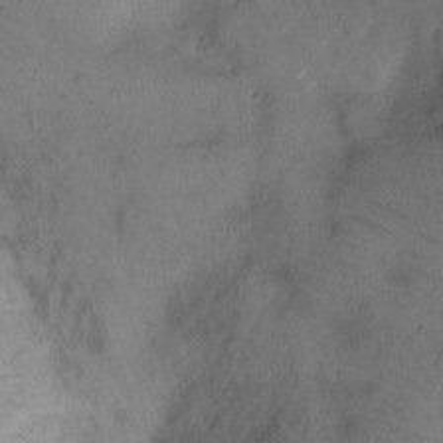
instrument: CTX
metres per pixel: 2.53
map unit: eHh
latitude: 8.5168
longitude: -62.5168
